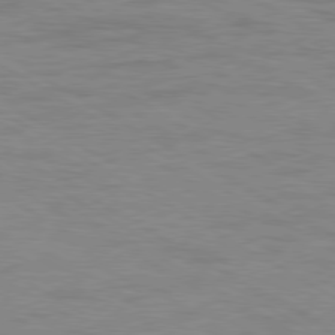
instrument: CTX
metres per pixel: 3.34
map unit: Ap
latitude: -80.5196
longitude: -52.3090
